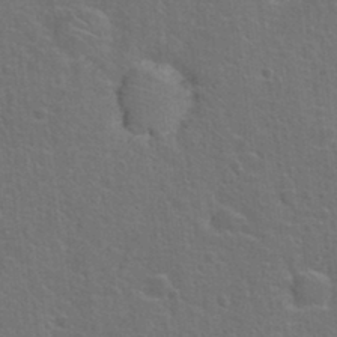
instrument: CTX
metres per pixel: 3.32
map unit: Hto
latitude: 23.1403
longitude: -47.4616
